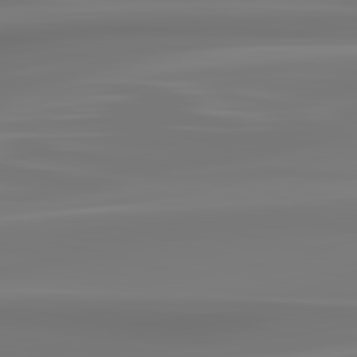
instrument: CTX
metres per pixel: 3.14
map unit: lApd
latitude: 83.4237
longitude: -130.1578
